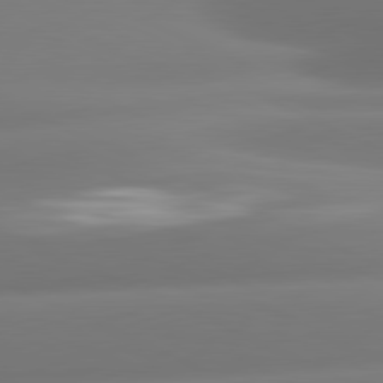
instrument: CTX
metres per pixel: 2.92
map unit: lApd
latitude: 81.0269
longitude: -160.6868
